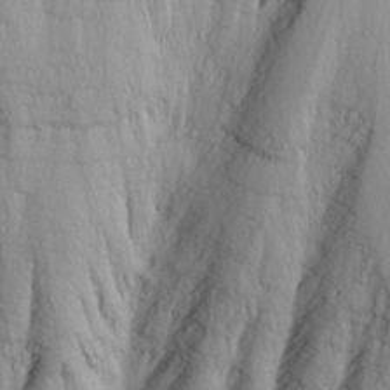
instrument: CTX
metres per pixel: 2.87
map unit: Nhu
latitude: -1.8801
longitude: -73.9151
